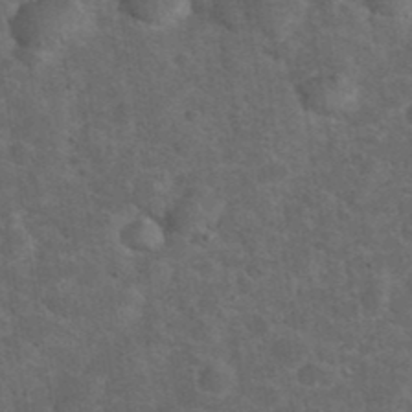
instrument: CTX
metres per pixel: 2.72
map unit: eHh
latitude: 37.6505
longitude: -66.8002
